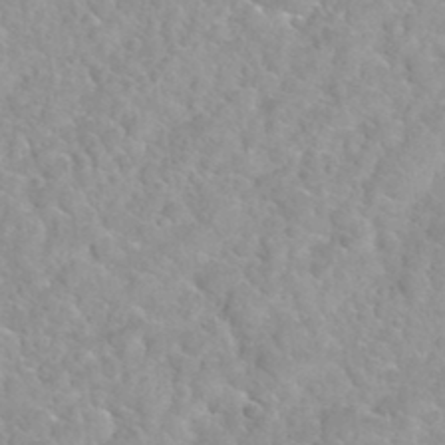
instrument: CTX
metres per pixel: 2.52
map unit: Hto
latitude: 35.6316
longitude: -51.3481
